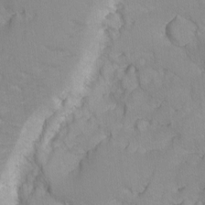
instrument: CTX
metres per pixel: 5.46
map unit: Ave
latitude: -9.6722
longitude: -117.4426
